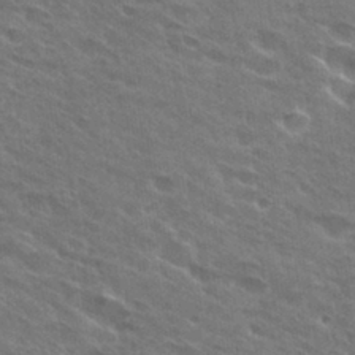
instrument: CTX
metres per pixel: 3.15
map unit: Hto
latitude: 31.1781
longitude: -45.0458
